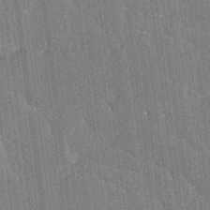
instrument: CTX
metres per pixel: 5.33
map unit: Ave
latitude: 20.0633
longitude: -137.3671
